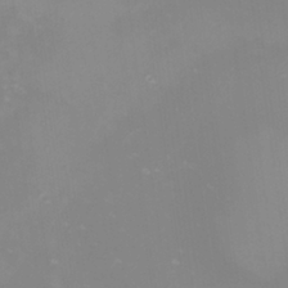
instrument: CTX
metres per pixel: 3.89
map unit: Nhu
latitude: -0.3496
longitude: -78.4601
